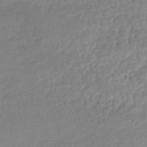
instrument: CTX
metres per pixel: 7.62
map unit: lHb
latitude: -41.8422
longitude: 68.6896
